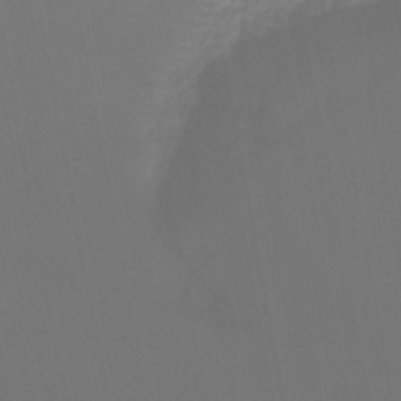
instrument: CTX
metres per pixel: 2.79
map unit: lHb
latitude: -46.9352
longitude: 74.2929
